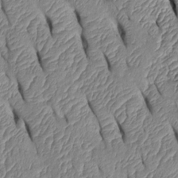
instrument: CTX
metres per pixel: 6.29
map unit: Htu
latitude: 1.6882
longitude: 148.9731
